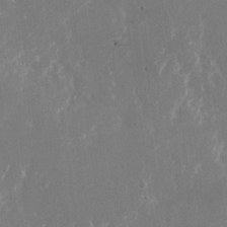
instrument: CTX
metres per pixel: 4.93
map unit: Nhu
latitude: -23.0865
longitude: -72.2901
